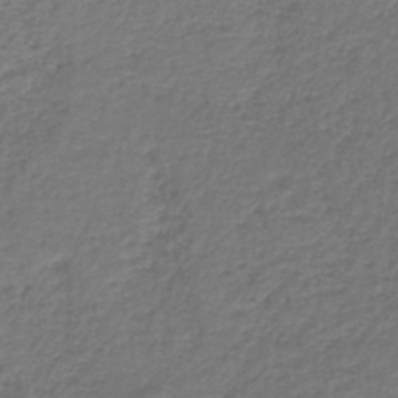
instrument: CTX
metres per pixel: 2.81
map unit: HNb
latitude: -37.6532
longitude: 50.7085
